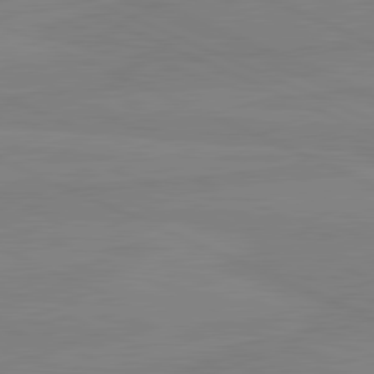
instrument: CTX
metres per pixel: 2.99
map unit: lApd
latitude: 81.3482
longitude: -178.8002
